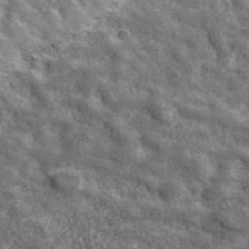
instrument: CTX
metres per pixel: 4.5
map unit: eHh
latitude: 43.6505
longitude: -88.7436
